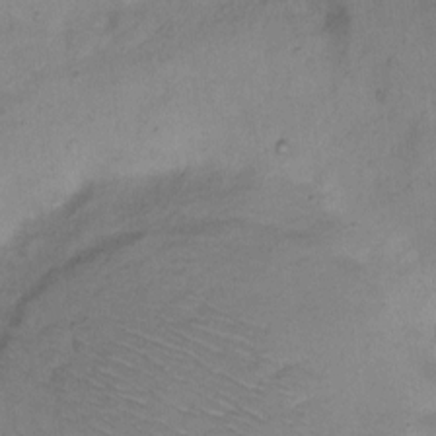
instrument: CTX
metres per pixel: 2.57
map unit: Hto
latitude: 5.9906
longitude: -61.4237
